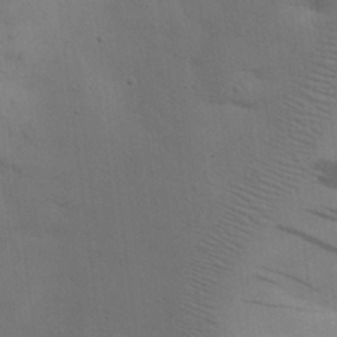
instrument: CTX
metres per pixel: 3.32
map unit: Nhu
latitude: 27.9339
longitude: -71.2537
